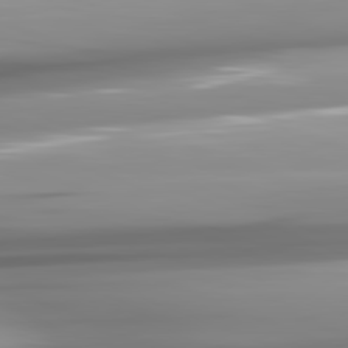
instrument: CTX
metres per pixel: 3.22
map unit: lApd
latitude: 81.8583
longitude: -142.9703
